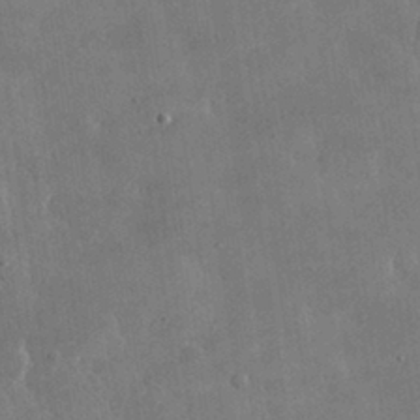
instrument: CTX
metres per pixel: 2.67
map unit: lHvf
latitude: 30.9136
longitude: -92.9891
